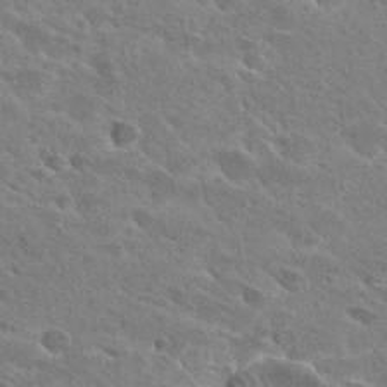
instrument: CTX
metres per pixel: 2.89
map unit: Hto
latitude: 26.6680
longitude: -41.0647
